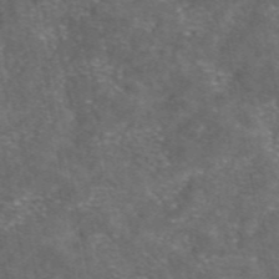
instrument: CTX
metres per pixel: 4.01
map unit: eAb
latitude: 47.2726
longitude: 111.9745
